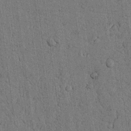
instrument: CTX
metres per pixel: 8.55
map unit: Nhu
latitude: 20.6680
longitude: -75.9906
